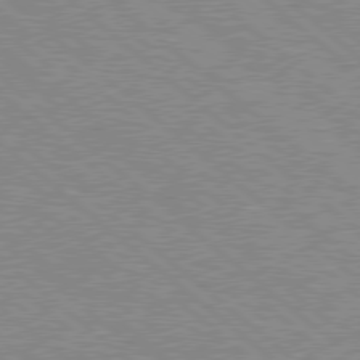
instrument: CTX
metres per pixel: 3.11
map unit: Hpe
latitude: 78.2334
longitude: -160.0444
